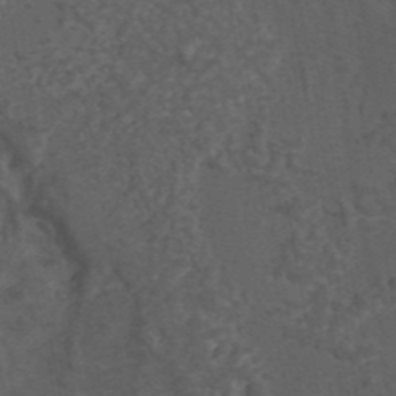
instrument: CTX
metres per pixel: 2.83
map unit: eAb
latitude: 43.9150
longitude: 105.7855
